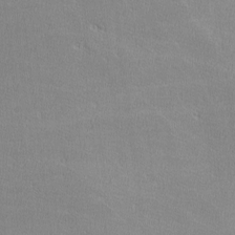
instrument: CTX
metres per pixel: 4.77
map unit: lHvf
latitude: -12.5574
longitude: -101.5749
